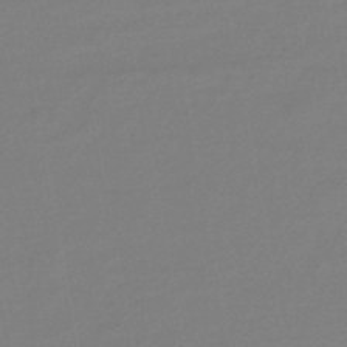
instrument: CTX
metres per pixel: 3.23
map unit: eHb
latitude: -45.8611
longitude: 88.2739
